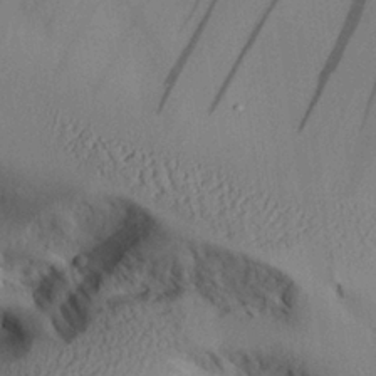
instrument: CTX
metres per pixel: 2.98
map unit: Aa
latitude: 25.9906
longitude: -129.5938
